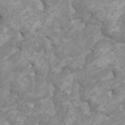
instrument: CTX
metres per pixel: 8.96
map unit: HNhu
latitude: 1.9528
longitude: -1.3859
